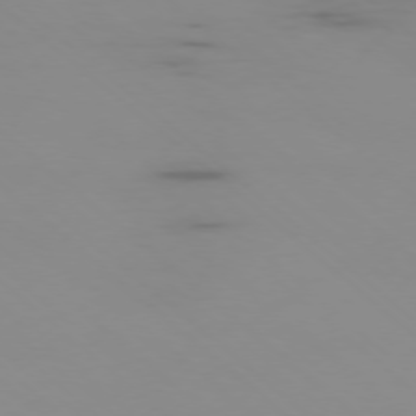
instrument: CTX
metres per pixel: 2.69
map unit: Ap
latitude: -77.1809
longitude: -67.0458
